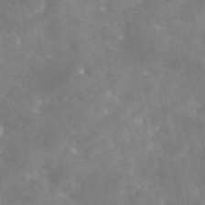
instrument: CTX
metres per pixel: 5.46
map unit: eAb
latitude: 45.5938
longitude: 125.9178
